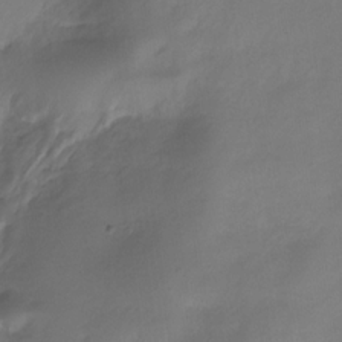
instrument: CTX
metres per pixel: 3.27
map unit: HNhu
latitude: -27.5021
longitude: 75.0676
